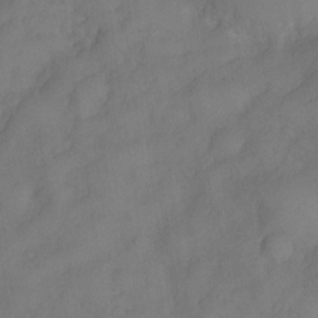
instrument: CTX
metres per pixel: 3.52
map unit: Nve
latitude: -26.3306
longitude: -148.3467
